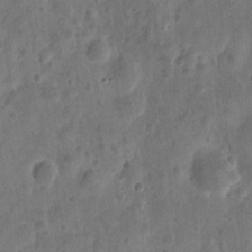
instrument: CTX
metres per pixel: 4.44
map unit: eHh
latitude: 9.1214
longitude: -73.9717
